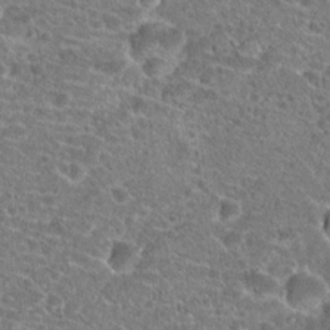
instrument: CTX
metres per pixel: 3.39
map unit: Hto
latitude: 20.2901
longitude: -42.2712
